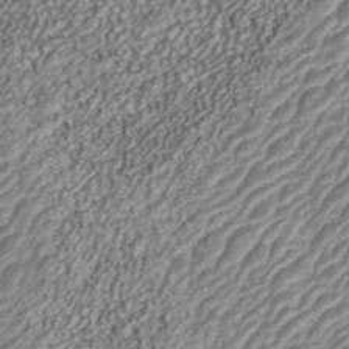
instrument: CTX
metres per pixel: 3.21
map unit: ANa
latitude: 43.1214
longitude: 35.6155
